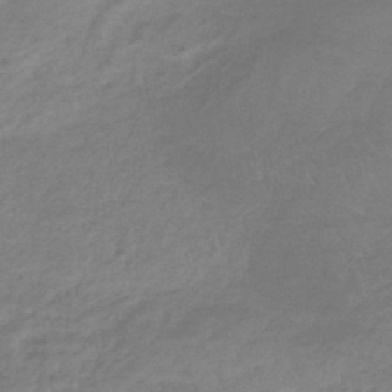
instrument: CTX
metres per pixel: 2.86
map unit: lHb
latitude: -41.0108
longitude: 68.4629
